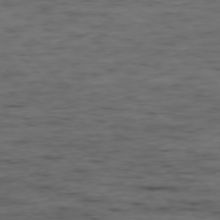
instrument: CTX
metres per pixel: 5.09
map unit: Ap
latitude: -76.9920
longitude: -91.5749
